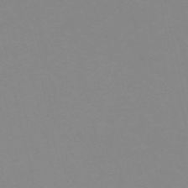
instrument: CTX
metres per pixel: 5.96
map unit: eHh
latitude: -53.7666
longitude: -24.9513
